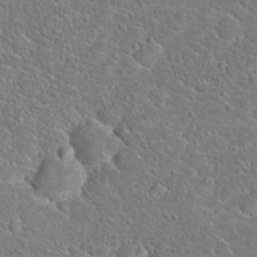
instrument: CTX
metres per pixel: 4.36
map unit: Hto
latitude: 20.5357
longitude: -44.9325
